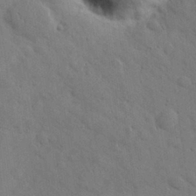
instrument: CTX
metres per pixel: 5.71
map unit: eHh
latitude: 30.2334
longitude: -70.0633
